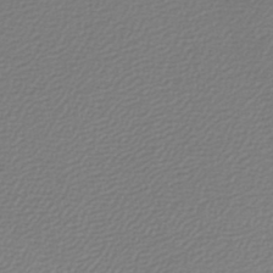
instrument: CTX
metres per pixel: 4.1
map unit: lHb
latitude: -45.8989
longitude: 68.7085
